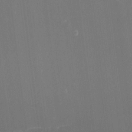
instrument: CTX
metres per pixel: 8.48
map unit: eHh
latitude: -1.7856
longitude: -80.1956
